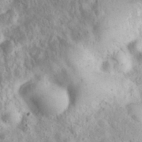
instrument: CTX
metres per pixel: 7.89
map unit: eHh
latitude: 37.0459
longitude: -60.6868
